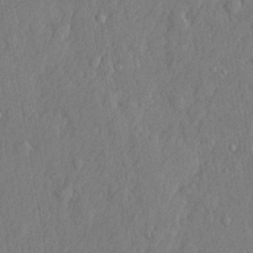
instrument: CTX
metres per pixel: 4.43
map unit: lHvf
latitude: 21.9528
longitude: 144.0283
